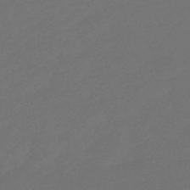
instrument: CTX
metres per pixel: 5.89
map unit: eHb
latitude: -47.6155
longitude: 87.7856
